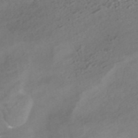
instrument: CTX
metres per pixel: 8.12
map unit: HNhu
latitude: -42.2361
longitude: 103.0864
